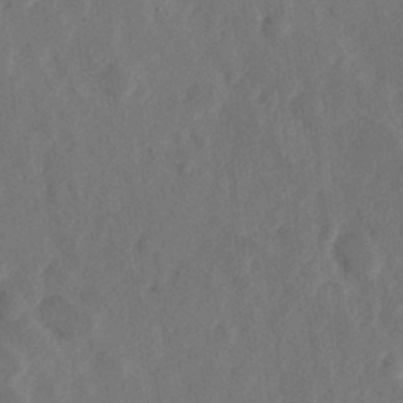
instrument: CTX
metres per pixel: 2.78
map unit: Hve
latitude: 25.5182
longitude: 145.1431
